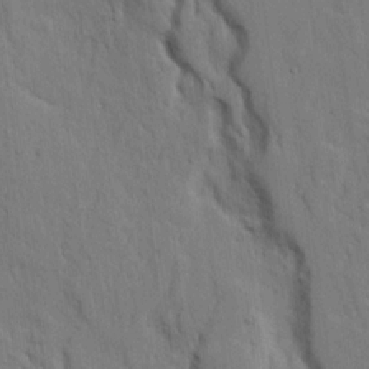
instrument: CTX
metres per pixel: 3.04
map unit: Ave
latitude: 17.8583
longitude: -128.7057
